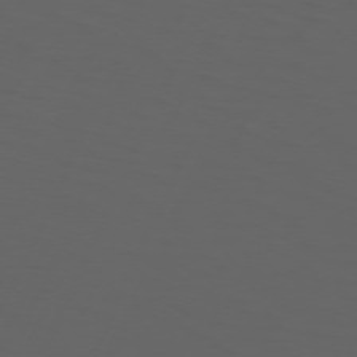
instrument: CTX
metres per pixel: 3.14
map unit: Hpe
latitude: 74.0255
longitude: -126.8191
